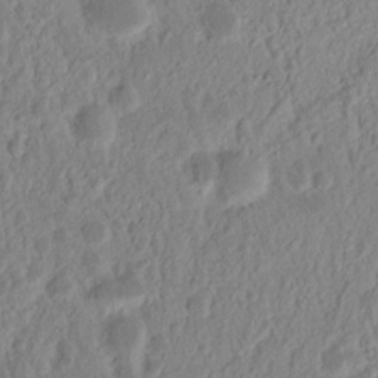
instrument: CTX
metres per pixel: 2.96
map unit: Nhu
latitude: 14.7247
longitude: -72.8191
